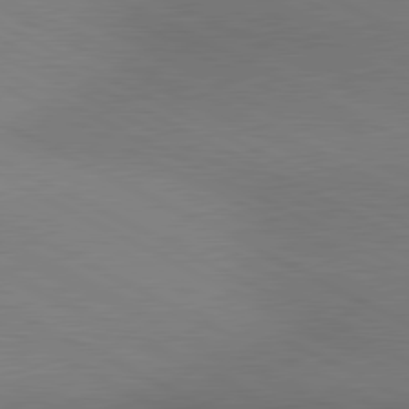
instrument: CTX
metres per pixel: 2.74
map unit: lApd
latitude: 80.7624
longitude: 139.6533
